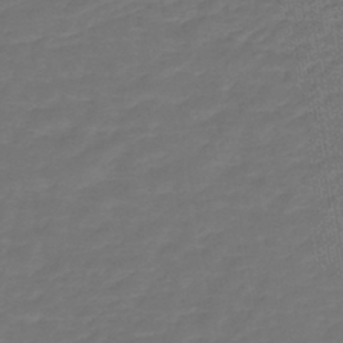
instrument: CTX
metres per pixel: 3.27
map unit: lHb
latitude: -43.4076
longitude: 62.8219
